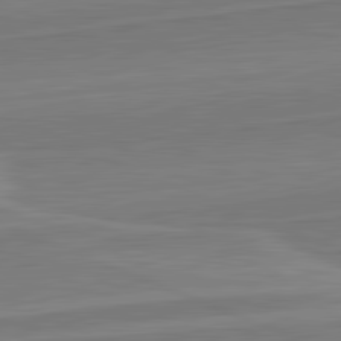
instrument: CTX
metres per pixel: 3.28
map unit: lApd
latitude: 82.1199
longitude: 141.4454
